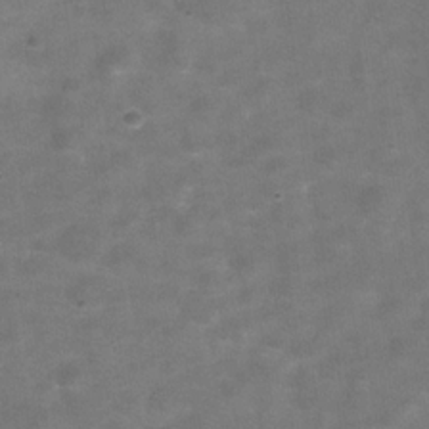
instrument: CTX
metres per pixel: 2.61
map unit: Hve
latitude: -30.4251
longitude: 92.7652
